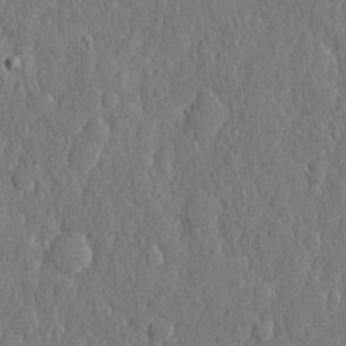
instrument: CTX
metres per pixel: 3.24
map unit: eHh
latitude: 6.5924
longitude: -74.6302
